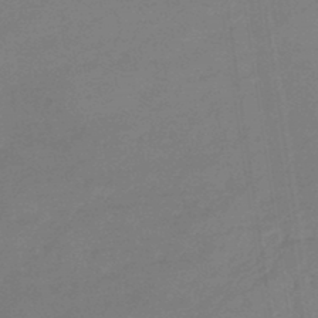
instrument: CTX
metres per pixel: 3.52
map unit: eHb
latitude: -45.3699
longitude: 86.2928
